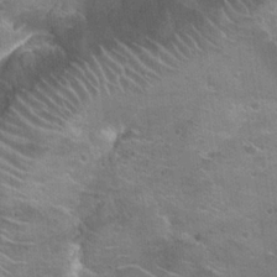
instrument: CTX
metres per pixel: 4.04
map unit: Hto
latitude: 21.4994
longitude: -43.0270
